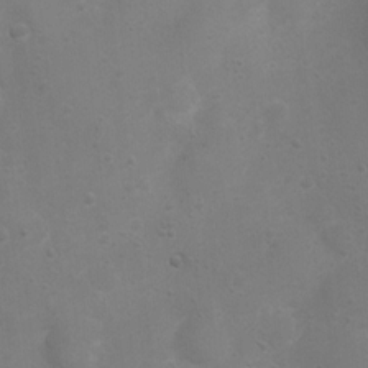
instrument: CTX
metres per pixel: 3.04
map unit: Nhu
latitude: 4.2145
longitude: -26.4412
